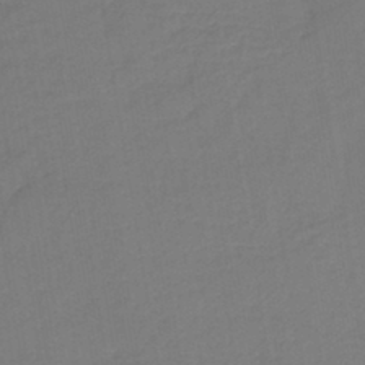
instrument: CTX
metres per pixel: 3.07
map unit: lHb
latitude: -42.3306
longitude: 74.9164
